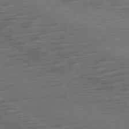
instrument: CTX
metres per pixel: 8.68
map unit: Ap
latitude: -79.8044
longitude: -53.8961
